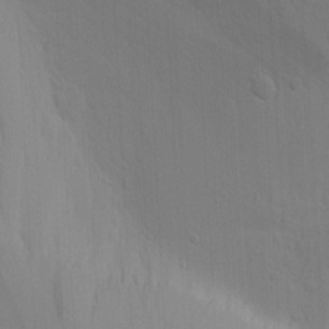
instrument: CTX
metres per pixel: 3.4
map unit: Ave
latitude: 14.9514
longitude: -130.2901
